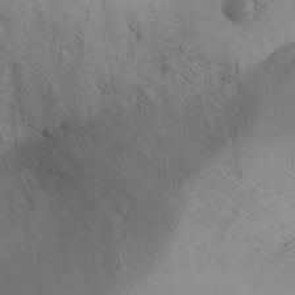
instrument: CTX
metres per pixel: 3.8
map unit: Aa
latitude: -3.2186
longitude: -72.4979
